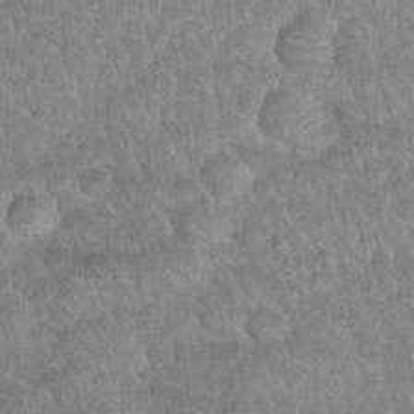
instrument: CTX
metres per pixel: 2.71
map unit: Nhu
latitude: 30.7813
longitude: -51.6505
